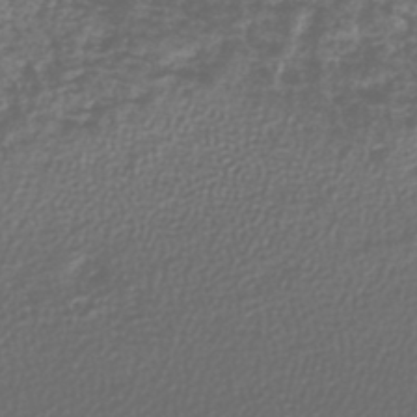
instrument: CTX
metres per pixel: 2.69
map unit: lHb
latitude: -42.3495
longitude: 69.6343
